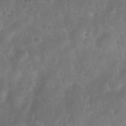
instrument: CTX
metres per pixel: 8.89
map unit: Nhu
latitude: 27.7639
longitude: -63.3104
